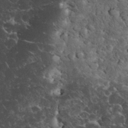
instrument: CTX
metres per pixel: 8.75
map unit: eHh
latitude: 33.7639
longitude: -65.5560
